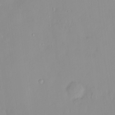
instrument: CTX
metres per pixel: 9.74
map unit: HNhu
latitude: 2.2711
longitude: 7.8611
